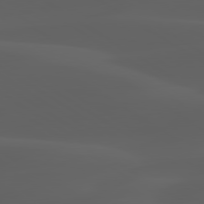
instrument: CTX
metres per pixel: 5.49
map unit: lApd
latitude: 80.1578
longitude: -92.4601
